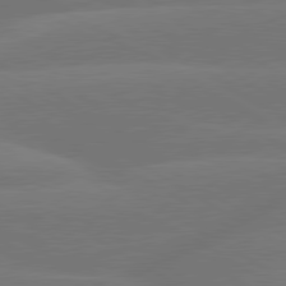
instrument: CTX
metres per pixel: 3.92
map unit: lApd
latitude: 79.9906
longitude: -143.9150
